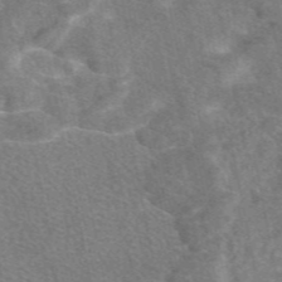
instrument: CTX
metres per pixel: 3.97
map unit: eAb
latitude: 47.2915
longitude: 118.6707
